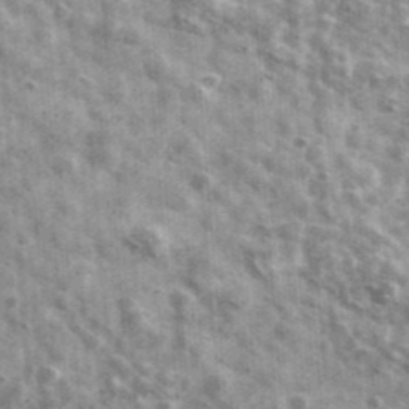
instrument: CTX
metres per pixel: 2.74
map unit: Ave
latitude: 41.3293
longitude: -106.5735
